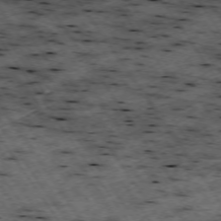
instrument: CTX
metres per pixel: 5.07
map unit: Hpe
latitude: -74.0661
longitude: 3.7288
